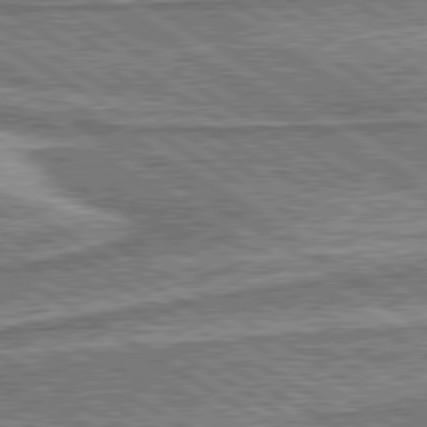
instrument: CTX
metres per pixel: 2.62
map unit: lApd
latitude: 80.3278
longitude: 172.6140
